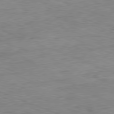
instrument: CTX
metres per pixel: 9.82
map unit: Ap
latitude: -81.8045
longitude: -70.0255
